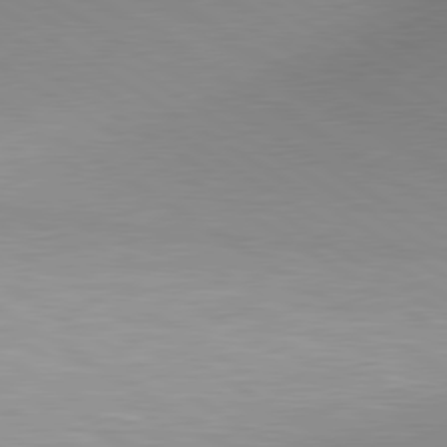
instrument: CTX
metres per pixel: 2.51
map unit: lApd
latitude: 80.1956
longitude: 156.6707
